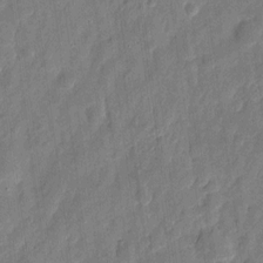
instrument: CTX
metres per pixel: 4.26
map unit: eHh
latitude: 8.1389
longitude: -74.2334
